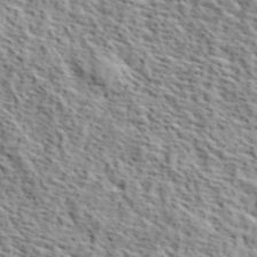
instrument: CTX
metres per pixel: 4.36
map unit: lHvf
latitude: 40.0633
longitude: -86.8569
